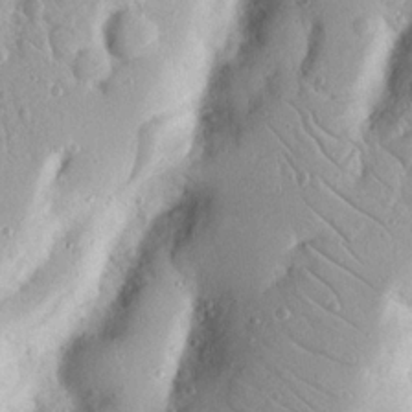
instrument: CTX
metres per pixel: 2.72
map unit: Nhu
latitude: 19.1214
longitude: -77.3292
